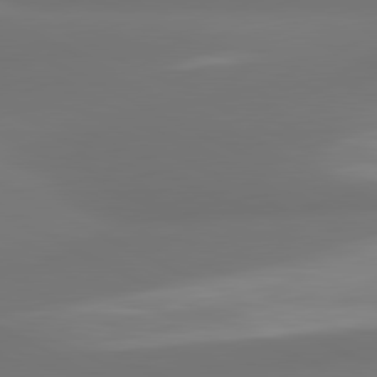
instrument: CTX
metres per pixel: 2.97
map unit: lApd
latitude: 81.1592
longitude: -164.2334
